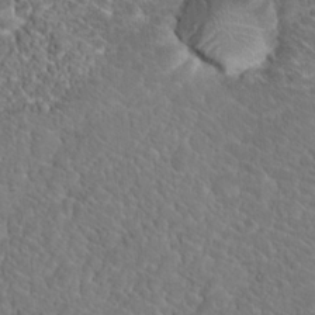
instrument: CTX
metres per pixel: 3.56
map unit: Hto
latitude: 18.9702
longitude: -37.2159
